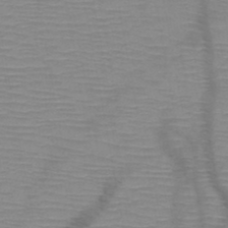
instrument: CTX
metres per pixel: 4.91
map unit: HNb
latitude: -47.0108
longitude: -40.8757
